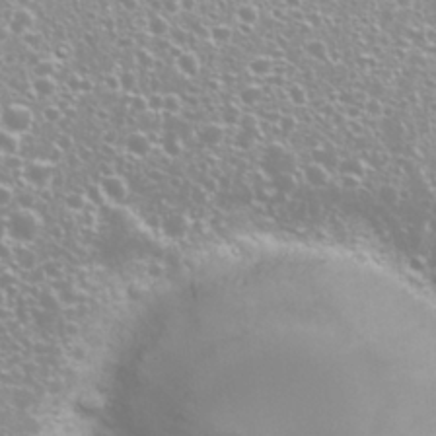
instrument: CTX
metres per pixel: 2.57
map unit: Nhu
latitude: 26.4223
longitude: -60.2144
